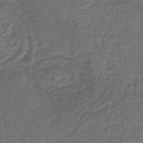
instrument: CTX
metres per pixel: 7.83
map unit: lHb
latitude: -43.9556
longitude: 59.1809
